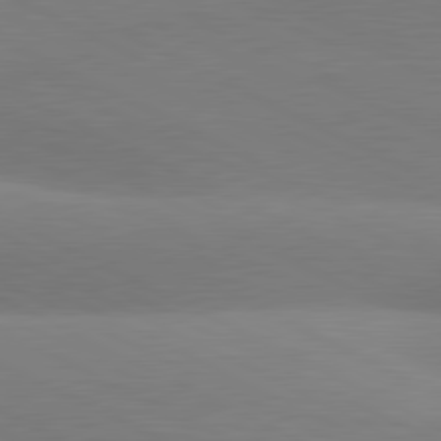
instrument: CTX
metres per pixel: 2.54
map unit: lApd
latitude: 80.9892
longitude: 128.7274
